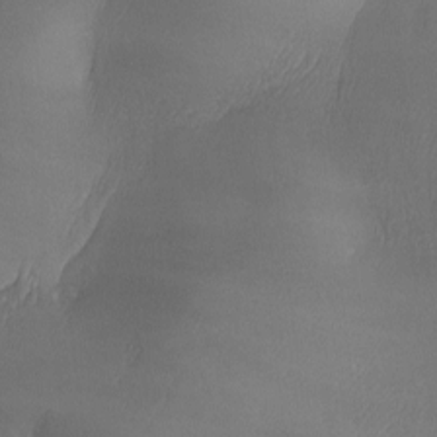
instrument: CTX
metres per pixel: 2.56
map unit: Ave
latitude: -6.6329
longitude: -120.8947
